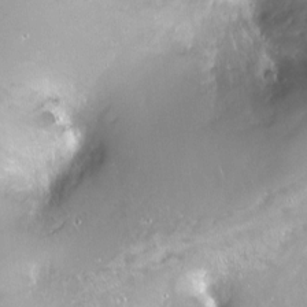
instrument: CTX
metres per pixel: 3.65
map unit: Ht
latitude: -14.3684
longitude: -40.8380
